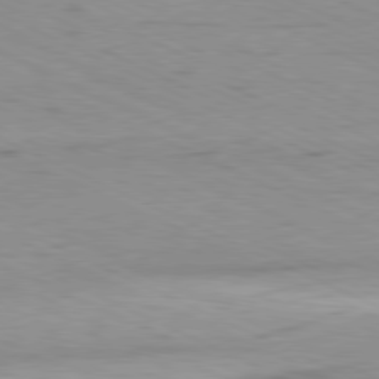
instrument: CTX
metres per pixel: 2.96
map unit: Ap
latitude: -81.3510
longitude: -61.8583
